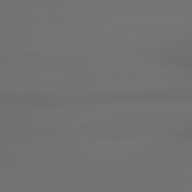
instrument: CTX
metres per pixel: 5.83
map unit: lApd
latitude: 79.1026
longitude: -137.9150
